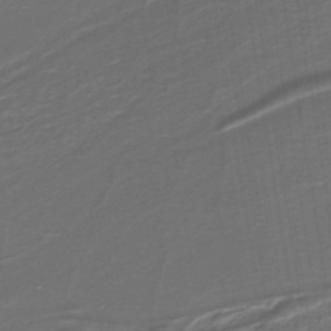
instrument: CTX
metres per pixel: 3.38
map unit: lHb
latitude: -39.9745
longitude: 52.5951
